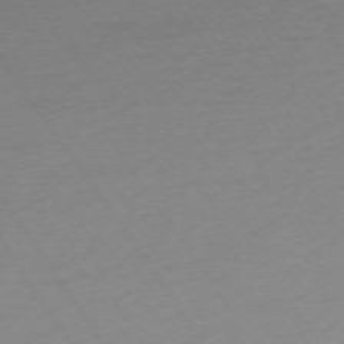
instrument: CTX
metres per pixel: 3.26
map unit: Ap
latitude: -73.8989
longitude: -83.9528
